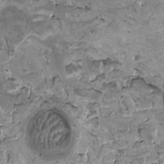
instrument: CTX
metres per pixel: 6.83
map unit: HNhu
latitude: 4.7246
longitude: 3.2375
